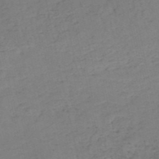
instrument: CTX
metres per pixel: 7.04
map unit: HNb
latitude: -53.0486
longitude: -42.3278
